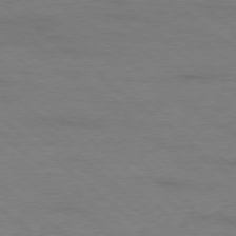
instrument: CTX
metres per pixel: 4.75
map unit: Ap
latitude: -78.2739
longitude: -93.0080
